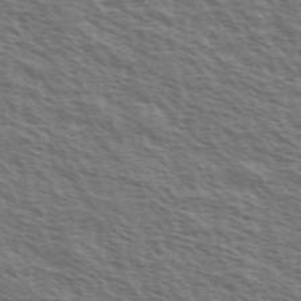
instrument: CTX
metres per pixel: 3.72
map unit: Ave
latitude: 38.2145
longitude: -111.2915
